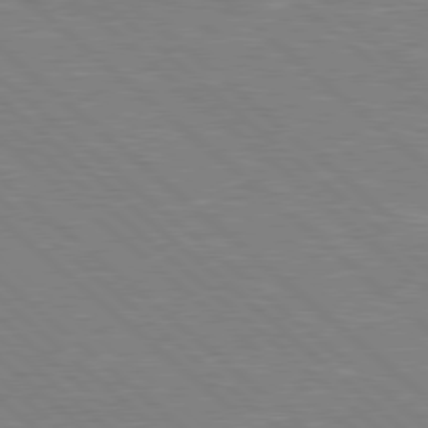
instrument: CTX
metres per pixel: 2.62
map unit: Hpe
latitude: 78.1767
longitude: -152.6113
